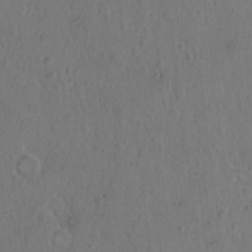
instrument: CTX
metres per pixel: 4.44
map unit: Hto
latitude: 8.1011
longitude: -61.1781
